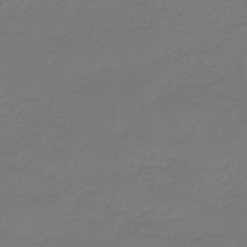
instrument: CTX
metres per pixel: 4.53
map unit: eHb
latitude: -46.8030
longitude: 82.8597
